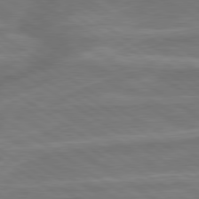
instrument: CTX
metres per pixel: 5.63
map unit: lApd
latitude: 79.7828
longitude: -172.1388
